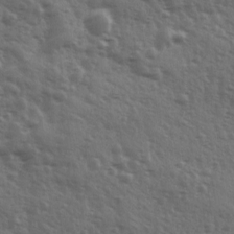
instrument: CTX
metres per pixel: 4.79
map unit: Ave
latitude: 11.7828
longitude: -103.4048
